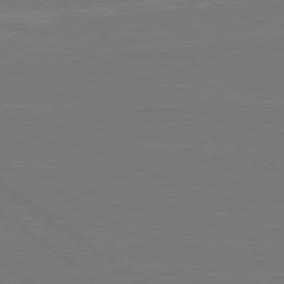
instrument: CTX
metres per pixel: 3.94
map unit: lApd
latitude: 79.7261
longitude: 163.8800
